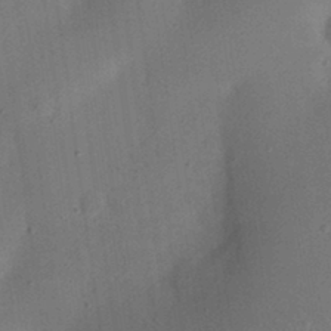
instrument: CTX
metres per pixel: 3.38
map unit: eHh
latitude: 24.1766
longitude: -70.1200
